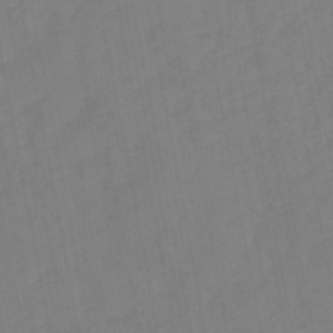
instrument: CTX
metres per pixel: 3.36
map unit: eHb
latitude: -49.5588
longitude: 84.6140
